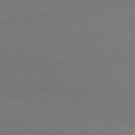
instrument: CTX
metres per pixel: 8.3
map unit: lApd
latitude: 80.2711
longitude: 125.6533
